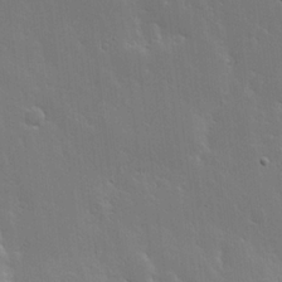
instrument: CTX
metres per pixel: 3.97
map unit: lHvf
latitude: 18.1200
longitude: -117.7828
